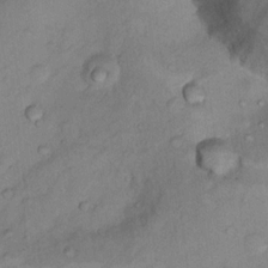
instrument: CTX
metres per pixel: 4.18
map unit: Nhu
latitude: 13.5182
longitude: -28.6679
